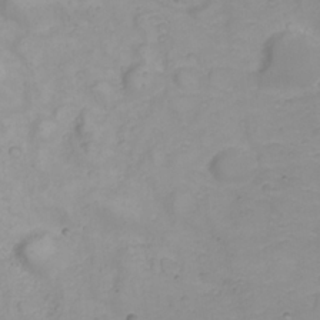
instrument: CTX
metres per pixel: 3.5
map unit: Nhu
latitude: 23.3859
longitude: -60.7246
